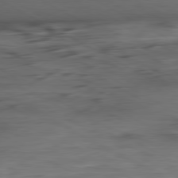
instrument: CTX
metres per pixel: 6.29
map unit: Ap
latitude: -81.1242
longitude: -96.5546
